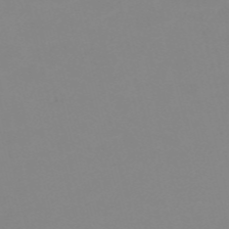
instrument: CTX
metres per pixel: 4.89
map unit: HNb
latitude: -56.0094
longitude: -41.4993
